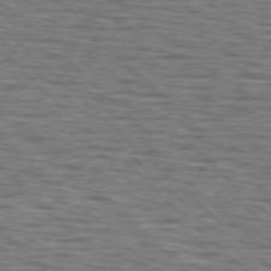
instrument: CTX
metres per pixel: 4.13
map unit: lApd
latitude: 77.2726
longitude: -71.1592
